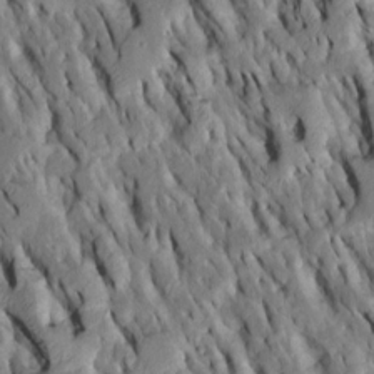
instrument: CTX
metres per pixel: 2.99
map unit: Htu
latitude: -7.9556
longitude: 145.4266
